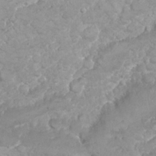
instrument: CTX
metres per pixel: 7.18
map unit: Nhu
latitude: 26.3656
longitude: -60.8002
